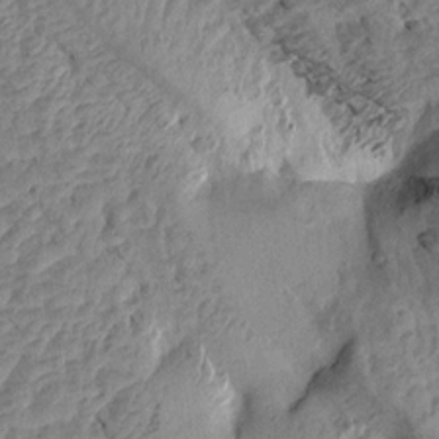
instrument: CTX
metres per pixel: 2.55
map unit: Aa
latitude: 15.5372
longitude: -146.5924
